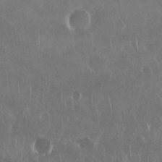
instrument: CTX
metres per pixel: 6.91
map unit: Nhu
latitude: 28.9513
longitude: -63.4049
